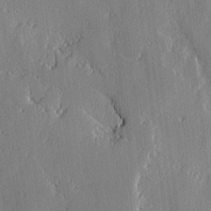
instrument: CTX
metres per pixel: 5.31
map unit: lAvf
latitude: -0.9731
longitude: -107.8205
